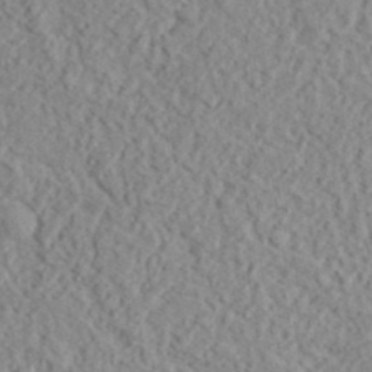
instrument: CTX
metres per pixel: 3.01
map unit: lHvf
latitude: 37.7639
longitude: -90.0444
